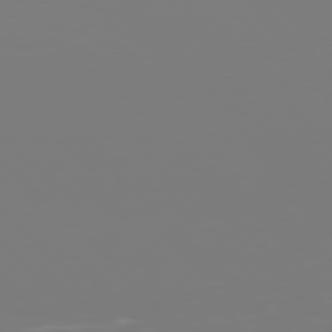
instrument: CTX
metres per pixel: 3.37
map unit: Hpe
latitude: 77.0269
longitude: -162.6491
